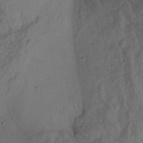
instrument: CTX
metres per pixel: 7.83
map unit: Aa
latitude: 16.4223
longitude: -146.6491
